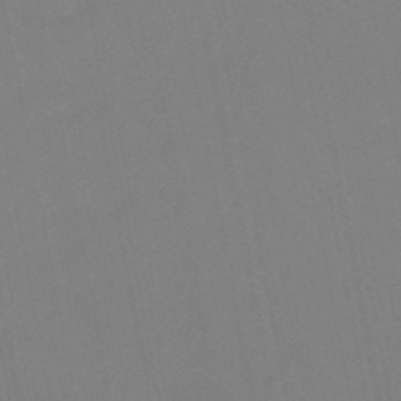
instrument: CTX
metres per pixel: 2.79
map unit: eHb
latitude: -48.8030
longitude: 84.1605
